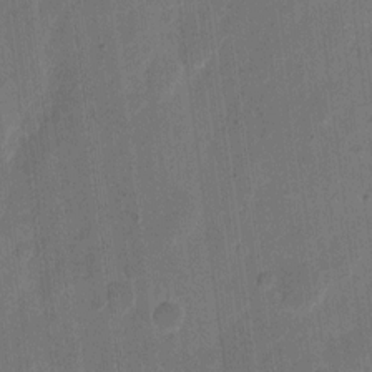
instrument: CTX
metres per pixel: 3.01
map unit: eHh
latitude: 11.3671
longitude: -66.9891
